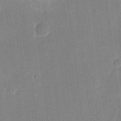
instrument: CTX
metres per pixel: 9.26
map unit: eHh
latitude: 10.8191
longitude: -69.8961
